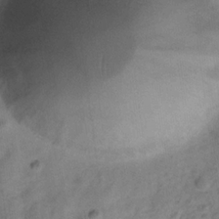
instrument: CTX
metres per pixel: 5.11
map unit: Hve
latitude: -33.2187
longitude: 89.4832
